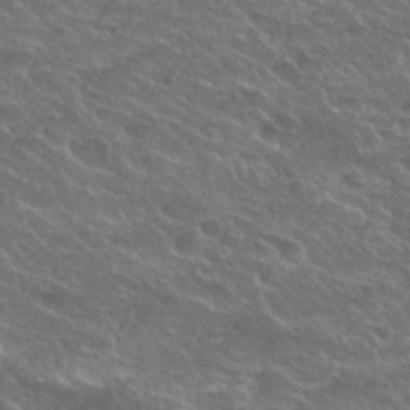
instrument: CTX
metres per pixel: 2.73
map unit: Hto
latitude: 25.7638
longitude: -39.9339
